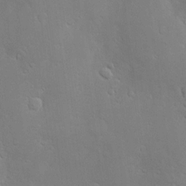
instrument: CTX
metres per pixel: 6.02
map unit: Nve
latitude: -10.0850
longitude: 173.7666
